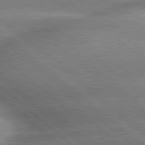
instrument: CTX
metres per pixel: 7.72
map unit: lApd
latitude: 79.9906
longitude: -148.2145
